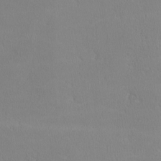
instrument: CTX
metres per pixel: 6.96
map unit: lHvf
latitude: -12.4440
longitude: -99.7827
